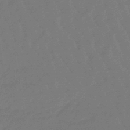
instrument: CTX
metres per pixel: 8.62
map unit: eHb
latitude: -47.3131
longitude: 82.1984
